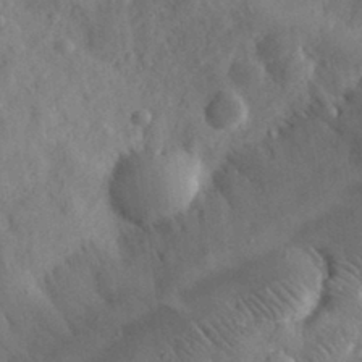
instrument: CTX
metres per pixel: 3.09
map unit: eHh
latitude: 31.2348
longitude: -70.4790
